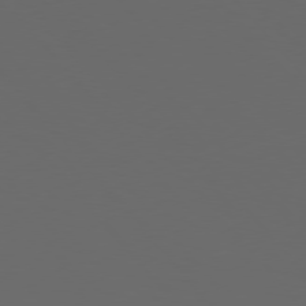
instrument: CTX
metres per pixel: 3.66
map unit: Hpe
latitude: 76.8569
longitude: -166.4034
